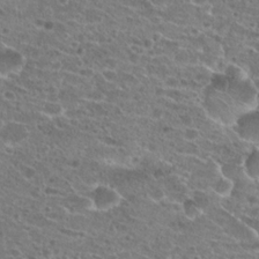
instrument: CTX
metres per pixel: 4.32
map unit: Hto
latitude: 21.7072
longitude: -41.6127
